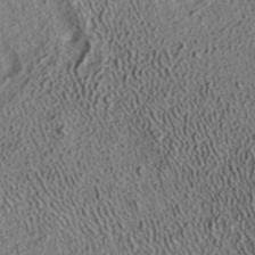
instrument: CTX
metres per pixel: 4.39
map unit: ANa
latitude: 35.9339
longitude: 12.8030
